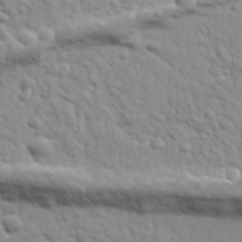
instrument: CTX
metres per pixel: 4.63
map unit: Ave
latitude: 18.8191
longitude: -133.2726
